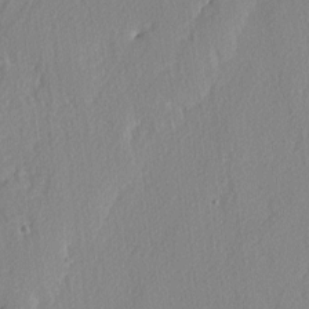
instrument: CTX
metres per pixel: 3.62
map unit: lAvf
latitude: -5.2942
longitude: -108.8758
